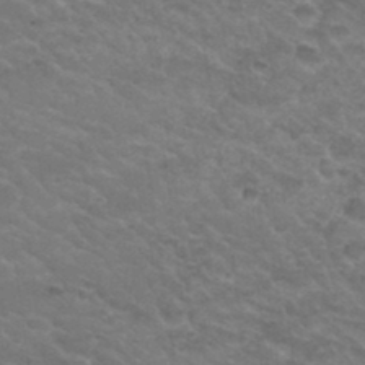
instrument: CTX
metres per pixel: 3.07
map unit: Hto
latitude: 32.3089
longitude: -50.3656
